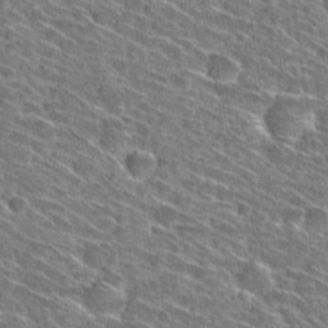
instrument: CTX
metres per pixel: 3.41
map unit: Hto
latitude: 28.8002
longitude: -45.3104
